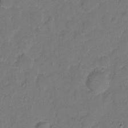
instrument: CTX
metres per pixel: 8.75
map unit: Hto
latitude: 4.9325
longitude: -61.3104
